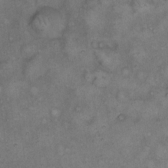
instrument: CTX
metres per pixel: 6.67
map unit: eHh
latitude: 14.5357
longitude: -64.4979
